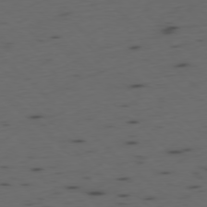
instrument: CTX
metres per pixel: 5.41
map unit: Ap
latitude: -78.3684
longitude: -61.5938
